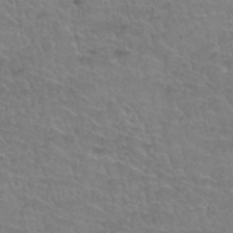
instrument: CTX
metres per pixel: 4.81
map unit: Hto
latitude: 35.9906
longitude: -44.7624
